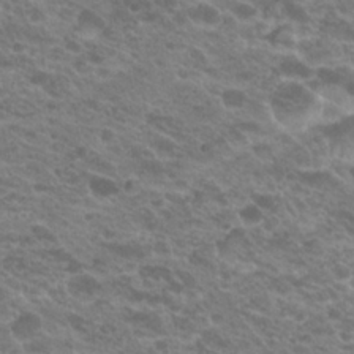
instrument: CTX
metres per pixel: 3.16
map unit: Hto
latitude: 23.0458
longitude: -35.9528
